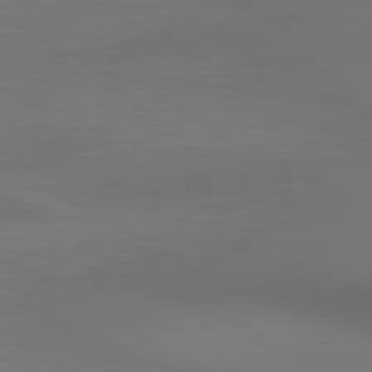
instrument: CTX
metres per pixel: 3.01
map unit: lApd
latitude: 80.7246
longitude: 136.8786
